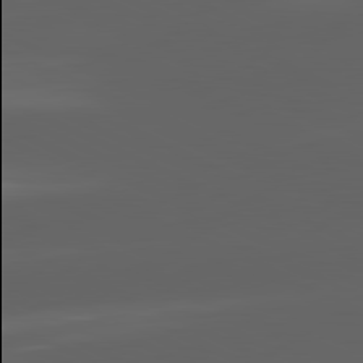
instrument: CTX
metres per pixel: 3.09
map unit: lApd
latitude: 81.4993
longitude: -145.9906
